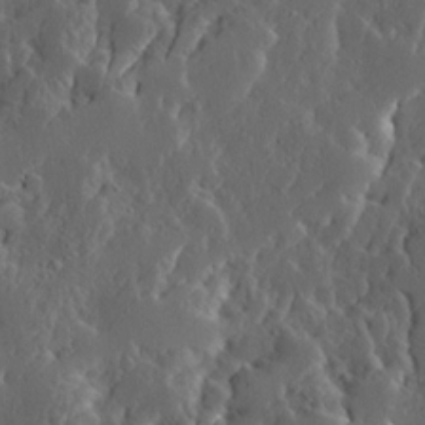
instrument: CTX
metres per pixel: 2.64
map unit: Ave
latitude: 13.9339
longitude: -136.2712
